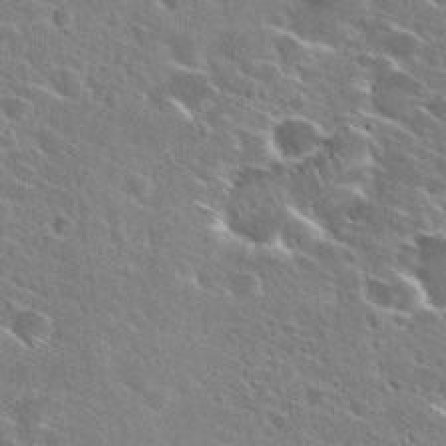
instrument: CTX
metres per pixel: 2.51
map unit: Hto
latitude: 25.3859
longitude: -43.4993
